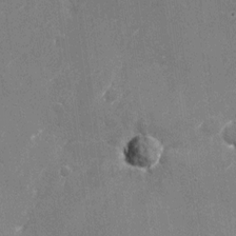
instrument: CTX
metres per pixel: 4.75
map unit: Nhu
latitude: -25.7100
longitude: -71.8394
